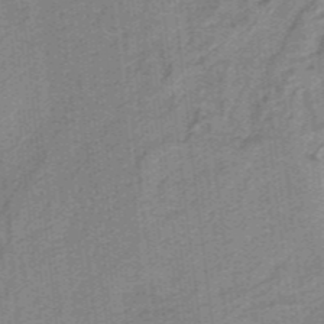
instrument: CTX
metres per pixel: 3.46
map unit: HNb
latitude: -38.7841
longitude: 54.1984
